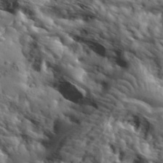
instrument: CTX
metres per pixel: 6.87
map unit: eHh
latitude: 36.7246
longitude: -80.8002
